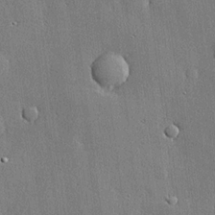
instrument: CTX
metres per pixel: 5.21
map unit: lHvf
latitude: 20.8947
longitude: 145.6155
